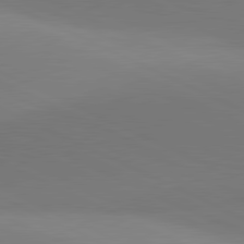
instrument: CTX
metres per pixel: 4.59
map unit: lApd
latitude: 81.4048
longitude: 145.0298
